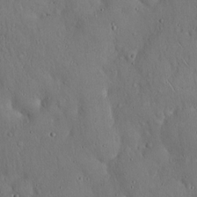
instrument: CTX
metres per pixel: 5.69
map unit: Hto
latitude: 18.1577
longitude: -60.1389
